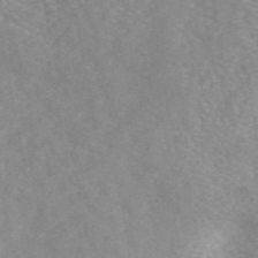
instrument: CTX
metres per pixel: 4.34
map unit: eAb
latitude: 49.2726
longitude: 118.8030
